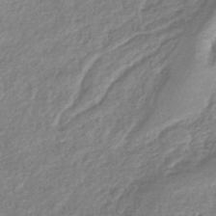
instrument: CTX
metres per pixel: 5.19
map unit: lHb
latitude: -40.0661
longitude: 73.7288
